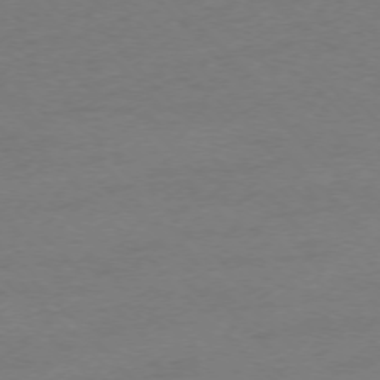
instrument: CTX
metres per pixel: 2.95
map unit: Ap
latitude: -75.1432
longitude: -78.3468
